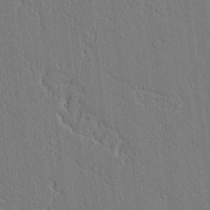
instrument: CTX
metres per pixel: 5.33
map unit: lAvf
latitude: 7.6316
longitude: 167.5021
